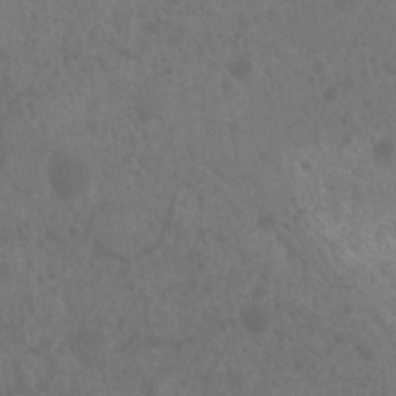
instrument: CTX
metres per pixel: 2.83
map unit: Nhu
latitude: 6.7435
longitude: -19.5560
